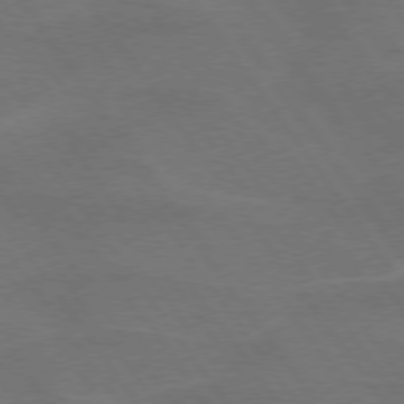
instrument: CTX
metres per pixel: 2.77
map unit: lApd
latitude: 74.6868
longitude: -56.9702
